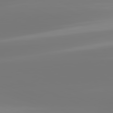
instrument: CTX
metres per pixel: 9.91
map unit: lApd
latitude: 81.8394
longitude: -149.9717
